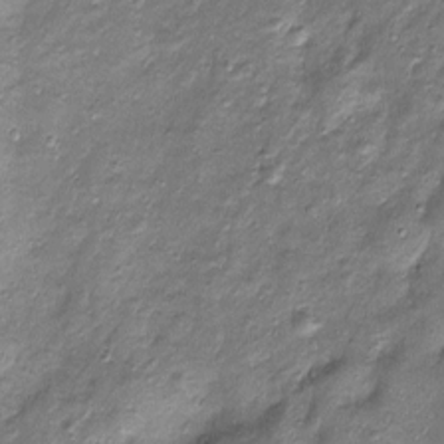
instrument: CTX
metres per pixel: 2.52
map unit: Htu
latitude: -5.6533
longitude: 159.0108
